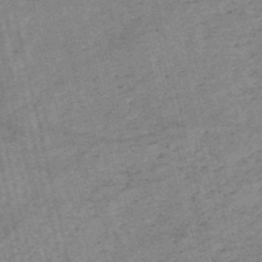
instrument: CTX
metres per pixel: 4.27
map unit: HNb
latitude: -54.4440
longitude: -42.3845
